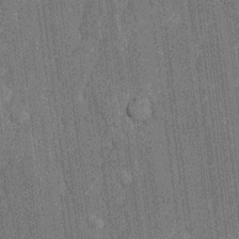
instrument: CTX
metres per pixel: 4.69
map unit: Htu
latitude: -6.9541
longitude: 155.3132
